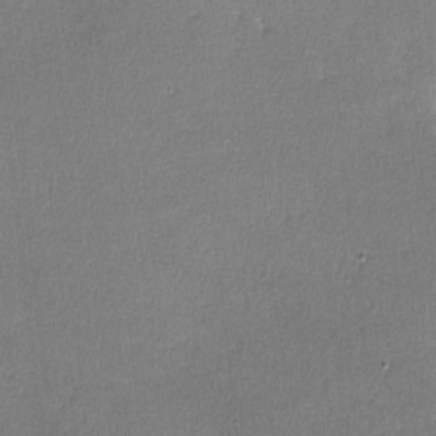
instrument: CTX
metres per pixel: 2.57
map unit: lHvf
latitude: -11.5588
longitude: -102.2900
